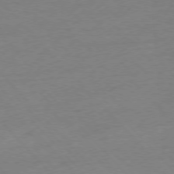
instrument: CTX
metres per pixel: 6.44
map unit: Hpe
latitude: -77.1998
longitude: -14.8191
